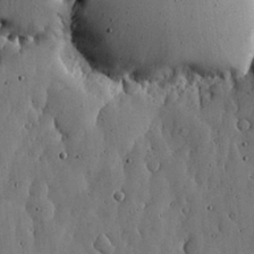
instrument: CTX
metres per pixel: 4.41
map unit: lHvf
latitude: 19.4426
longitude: -114.0822
